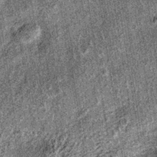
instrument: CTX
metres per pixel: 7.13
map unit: lHb
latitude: -36.3117
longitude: 67.1998
